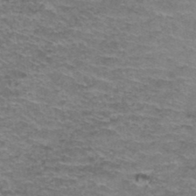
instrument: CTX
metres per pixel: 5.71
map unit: Hto
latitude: 37.3293
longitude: -42.7813
